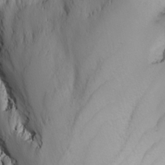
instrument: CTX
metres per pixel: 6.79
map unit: Nhu
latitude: -3.9745
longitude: -88.9136
